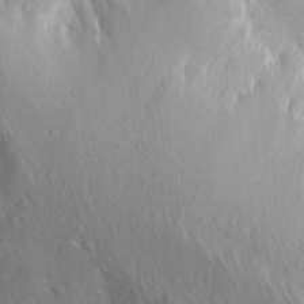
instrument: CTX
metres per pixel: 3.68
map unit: Aa
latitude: 12.9703
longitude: -142.8947
